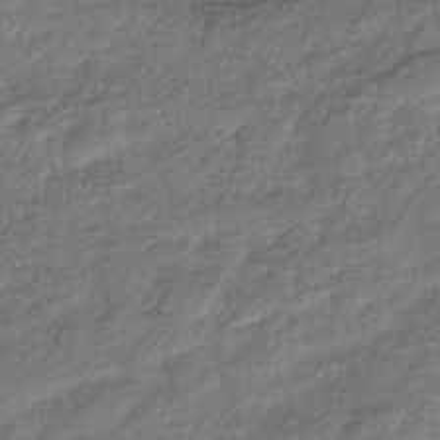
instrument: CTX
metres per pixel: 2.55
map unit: eHb
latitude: -37.5399
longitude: 80.7841
